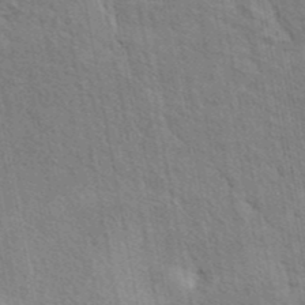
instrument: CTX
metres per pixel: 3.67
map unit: eAb
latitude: 42.8569
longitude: 113.5399
